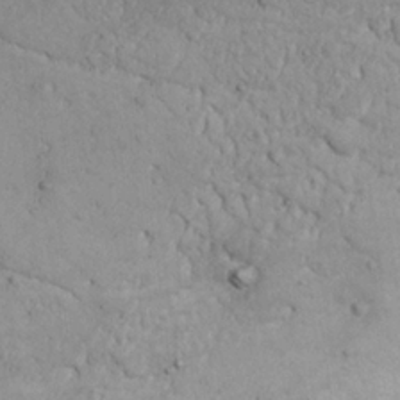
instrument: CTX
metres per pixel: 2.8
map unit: Nhu
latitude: 21.7450
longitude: -71.6883
